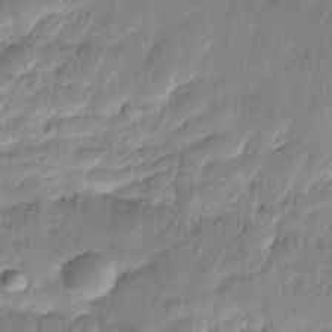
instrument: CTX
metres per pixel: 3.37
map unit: Nhe
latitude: -36.2928
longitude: -179.2348
